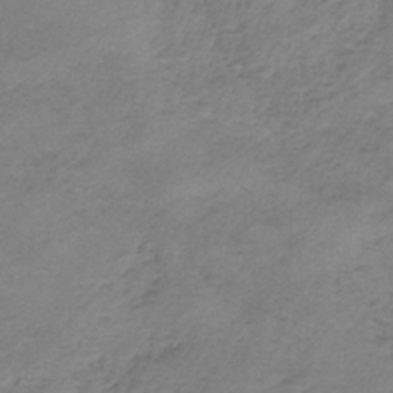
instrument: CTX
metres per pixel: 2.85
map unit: HNb
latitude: -34.8975
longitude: 56.2928
